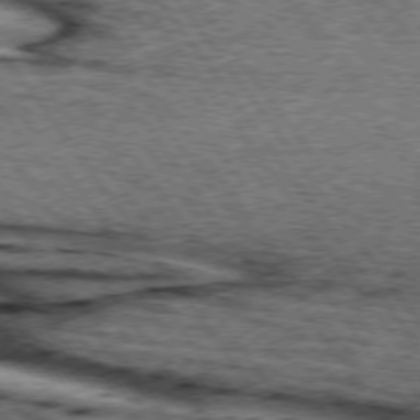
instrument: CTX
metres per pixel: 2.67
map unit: lApd
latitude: 74.2712
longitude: -73.9717
